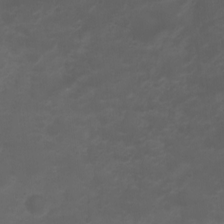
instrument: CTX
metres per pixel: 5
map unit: Ht
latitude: 1.6882
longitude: -22.6679
